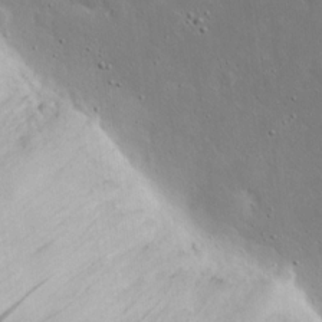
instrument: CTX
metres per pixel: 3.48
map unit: eHh
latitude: 17.7261
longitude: -71.4993
